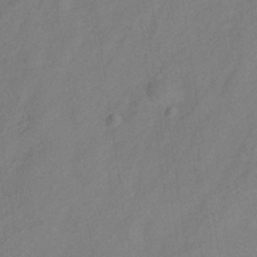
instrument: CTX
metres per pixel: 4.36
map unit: Hve
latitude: -33.4077
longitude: 92.1606
